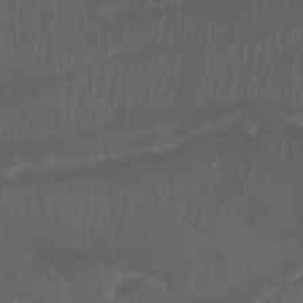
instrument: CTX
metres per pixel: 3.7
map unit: Htu
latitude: -6.8597
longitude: -67.1970
